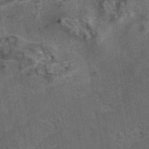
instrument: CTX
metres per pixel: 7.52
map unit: eAb
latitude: 43.2726
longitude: 107.3132
